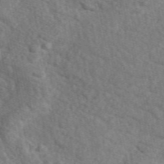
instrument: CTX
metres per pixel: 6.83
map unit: eAb
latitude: 49.9528
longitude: 111.5966
